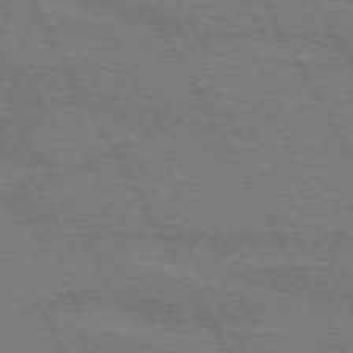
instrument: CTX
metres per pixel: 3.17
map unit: lApd
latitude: 71.8016
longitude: -55.4615
